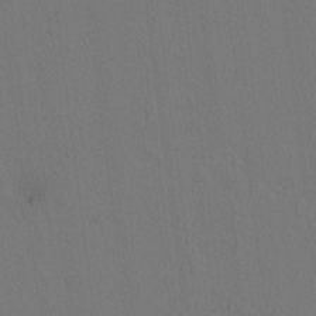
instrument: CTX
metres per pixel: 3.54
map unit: lAvf
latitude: 8.1578
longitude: 168.3684
